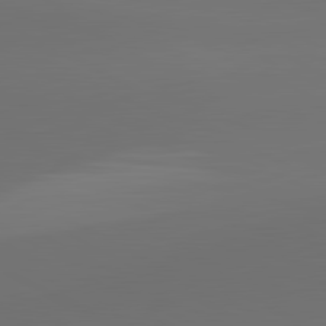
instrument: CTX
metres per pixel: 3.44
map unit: lApd
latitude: 81.6694
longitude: 152.3684
